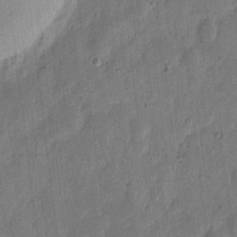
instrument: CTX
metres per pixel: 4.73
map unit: eHh
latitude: 6.9703
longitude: -71.4426
